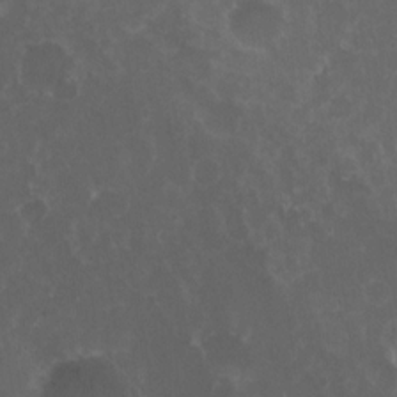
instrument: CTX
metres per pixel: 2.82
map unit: HNhu
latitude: 4.1389
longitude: -1.9150
